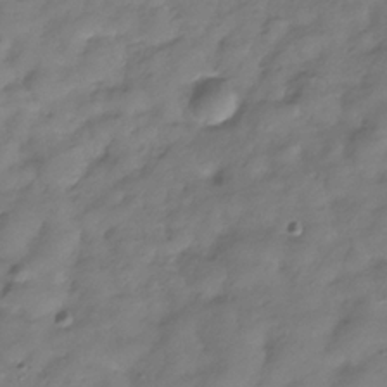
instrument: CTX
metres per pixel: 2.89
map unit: Hve
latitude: -32.1606
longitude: 91.6533
